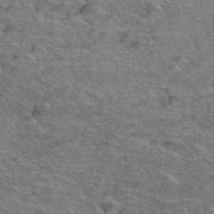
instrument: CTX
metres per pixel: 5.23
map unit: Hto
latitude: 38.6868
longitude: -43.3671
